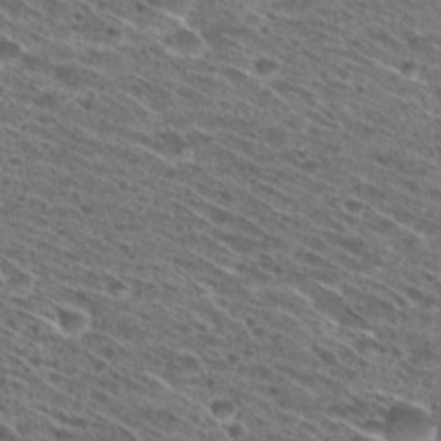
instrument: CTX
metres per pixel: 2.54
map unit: Hto
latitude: 29.2537
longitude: -45.9339
